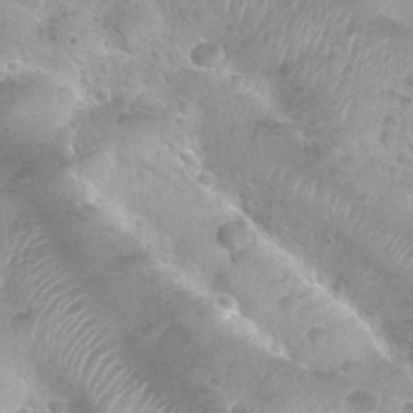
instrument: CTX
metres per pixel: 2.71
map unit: Nhu
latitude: 27.8206
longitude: -55.0647
